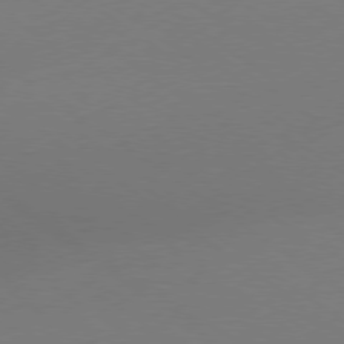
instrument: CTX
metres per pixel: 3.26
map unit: Ap
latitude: -79.2187
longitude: -97.9717
